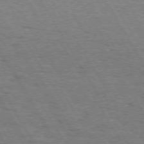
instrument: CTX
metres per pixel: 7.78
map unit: Hpe
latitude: 73.2726
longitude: -143.0836
